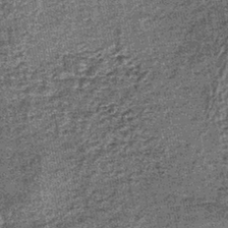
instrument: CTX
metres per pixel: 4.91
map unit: lHb
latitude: -39.5021
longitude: 65.1242
